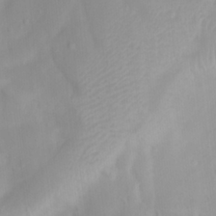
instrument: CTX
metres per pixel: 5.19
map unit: Htu
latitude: 3.3481
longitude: -22.2522
